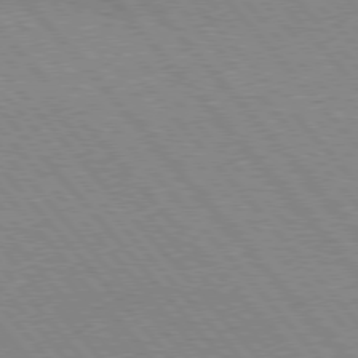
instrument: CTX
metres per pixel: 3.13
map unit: lApd
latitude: 76.3845
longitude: -85.9717
